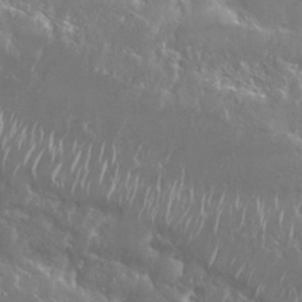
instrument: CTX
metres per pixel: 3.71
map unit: Nhu
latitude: 25.5371
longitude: -59.8772
